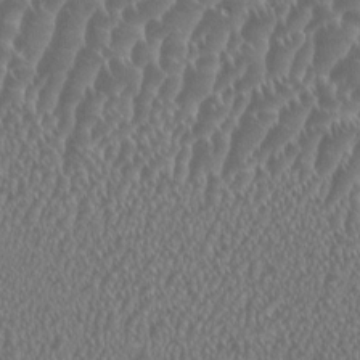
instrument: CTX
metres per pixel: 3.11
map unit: HNhu
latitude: 1.1025
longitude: 0.6708
